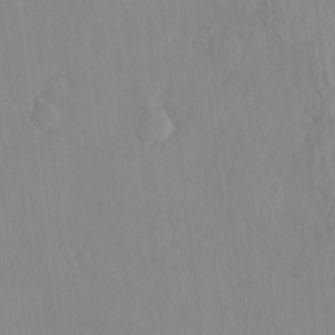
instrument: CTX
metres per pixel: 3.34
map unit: HNhu
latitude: 5.2537
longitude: 1.6533
